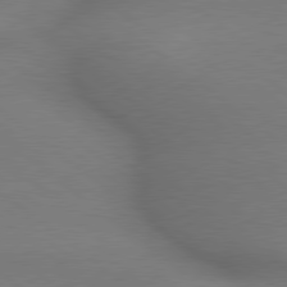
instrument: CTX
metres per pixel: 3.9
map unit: lApd
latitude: 79.3671
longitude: -167.1970
